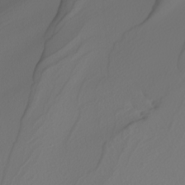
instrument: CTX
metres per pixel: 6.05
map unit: Nhu
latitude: -5.6533
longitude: -95.5938
